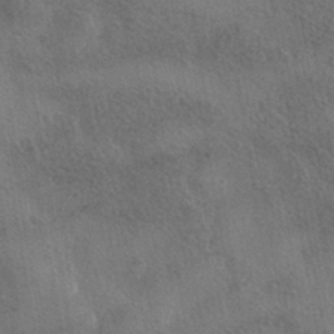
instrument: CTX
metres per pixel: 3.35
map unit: HNhu
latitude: -40.8408
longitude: 98.6140
